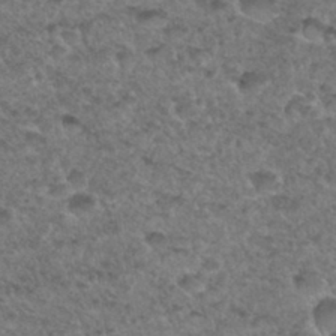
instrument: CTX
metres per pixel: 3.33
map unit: Hto
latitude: 32.9892
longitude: -48.7624
